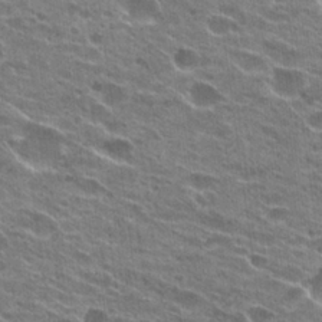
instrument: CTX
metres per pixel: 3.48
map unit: Hto
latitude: 24.3845
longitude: -42.2523
